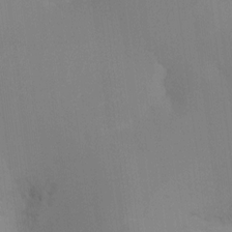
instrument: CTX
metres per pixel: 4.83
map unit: Ht
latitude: -16.7464
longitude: -47.6316
